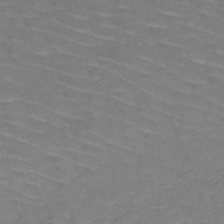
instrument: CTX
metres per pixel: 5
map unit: HNb
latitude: -50.1984
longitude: -52.0444
